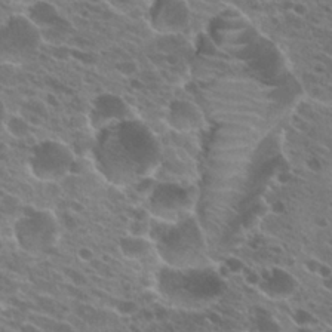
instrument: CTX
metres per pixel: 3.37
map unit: Hto
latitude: 24.1766
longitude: -40.3467
